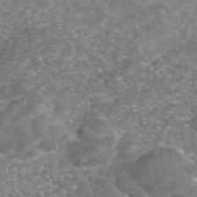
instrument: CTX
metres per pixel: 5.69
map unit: eAb
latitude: 45.6316
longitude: 104.3117
